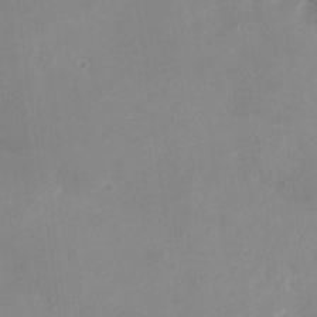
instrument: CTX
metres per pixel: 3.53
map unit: Nhu
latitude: -27.4454
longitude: -75.3293
